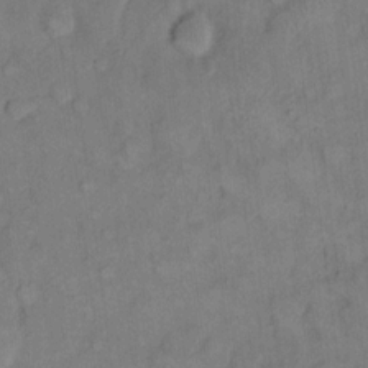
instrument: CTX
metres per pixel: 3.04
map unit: eHh
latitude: 14.1011
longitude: -65.5749
